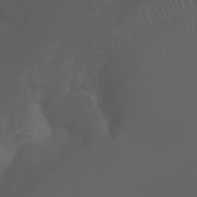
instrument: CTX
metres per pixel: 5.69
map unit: Aa
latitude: -7.1431
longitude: -84.7813
